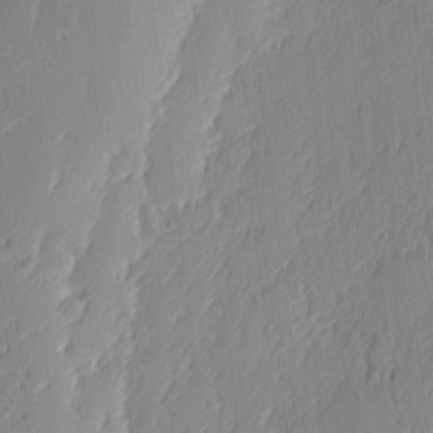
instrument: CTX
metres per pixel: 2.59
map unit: eHh
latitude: 4.3467
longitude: -76.2144
